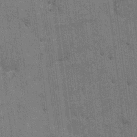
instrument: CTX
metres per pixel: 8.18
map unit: Hto
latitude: 12.5735
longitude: -35.9339
